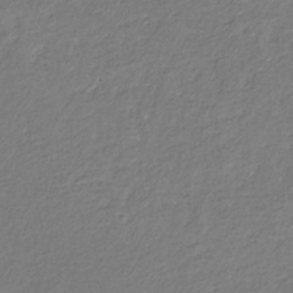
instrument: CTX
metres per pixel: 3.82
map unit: eHb
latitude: -30.5762
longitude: 67.2754
